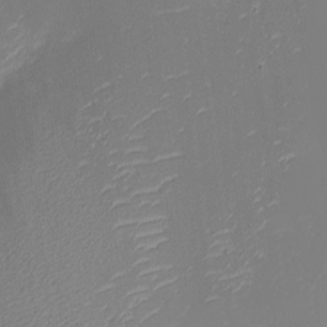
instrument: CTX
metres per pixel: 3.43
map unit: eHh
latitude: -5.2376
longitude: -85.8772
